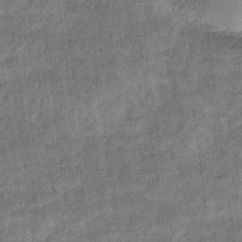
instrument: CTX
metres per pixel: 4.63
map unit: eHb
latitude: -36.4818
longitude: 80.0283
